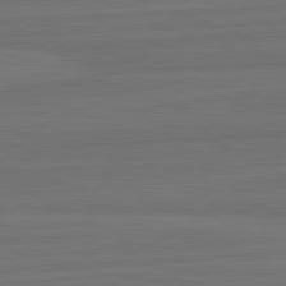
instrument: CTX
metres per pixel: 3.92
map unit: lApd
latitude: 82.4412
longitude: -179.1781
